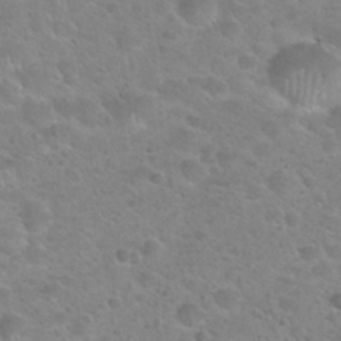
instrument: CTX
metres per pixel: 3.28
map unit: Hto
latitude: 24.3089
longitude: -49.9717
